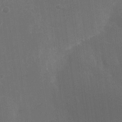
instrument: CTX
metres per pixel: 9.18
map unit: Nhu
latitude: -24.5007
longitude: -72.1200
